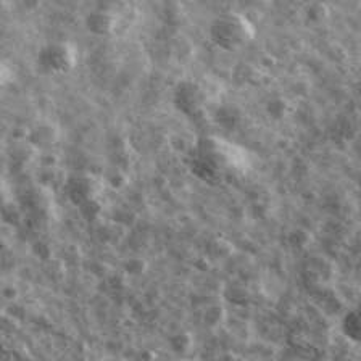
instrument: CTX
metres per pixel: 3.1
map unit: Ave
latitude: 42.1767
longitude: -107.5749
